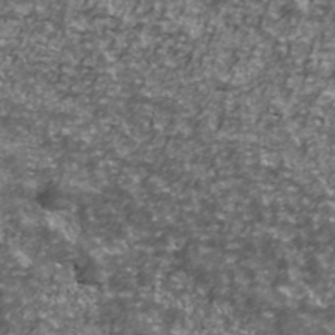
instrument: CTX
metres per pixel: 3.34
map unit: Ave
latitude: 41.4804
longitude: -114.1199
